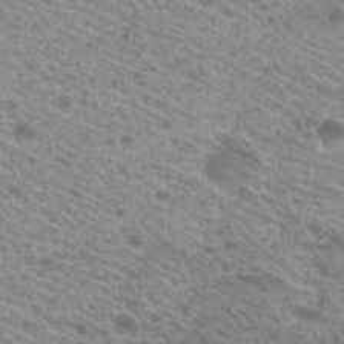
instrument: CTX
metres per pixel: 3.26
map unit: Hto
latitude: 21.6316
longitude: -37.9906
